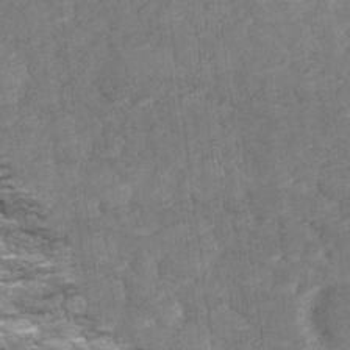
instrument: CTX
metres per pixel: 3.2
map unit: Ave
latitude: 18.2900
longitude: -135.5749
